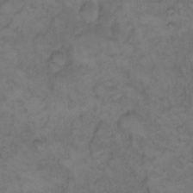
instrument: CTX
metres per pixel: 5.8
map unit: eHh
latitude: 12.1200
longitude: -63.6505
